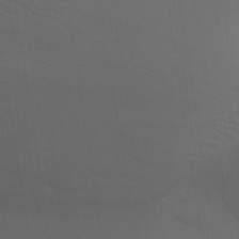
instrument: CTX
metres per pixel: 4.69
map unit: Aa
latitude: 27.7072
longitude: -139.1025
